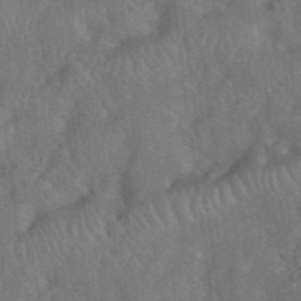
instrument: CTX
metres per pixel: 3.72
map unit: eHh
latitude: 39.9717
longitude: -56.3467
